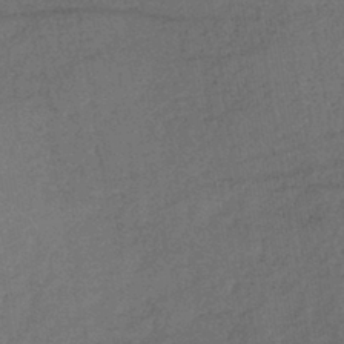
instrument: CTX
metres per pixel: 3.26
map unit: lHb
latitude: -41.3509
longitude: 69.2376
